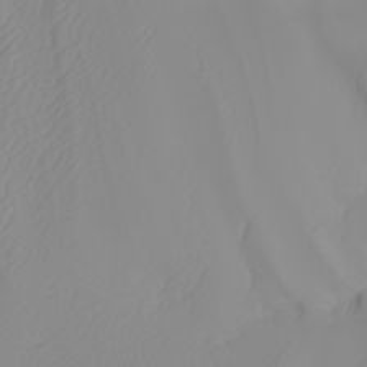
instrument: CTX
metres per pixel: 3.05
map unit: Nhu
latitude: -5.5966
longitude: -93.2348
